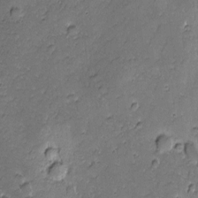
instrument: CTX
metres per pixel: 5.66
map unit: Nhu
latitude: -6.6896
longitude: -152.8569
